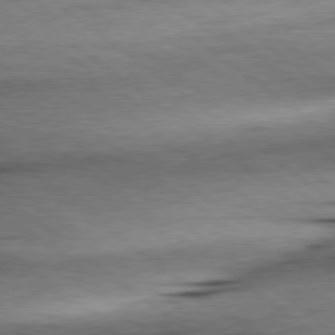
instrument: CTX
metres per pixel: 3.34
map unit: lApd
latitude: 79.0081
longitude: -141.3292
